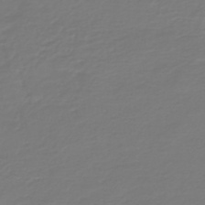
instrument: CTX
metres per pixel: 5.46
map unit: HNb
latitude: -47.1242
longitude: 54.3306
